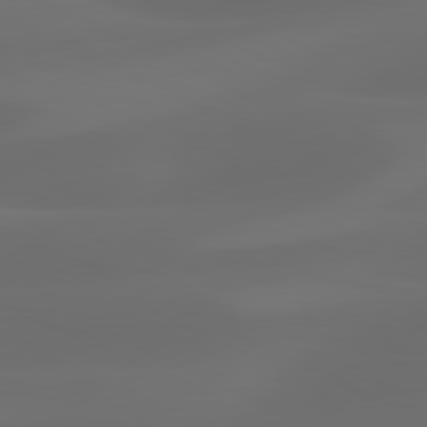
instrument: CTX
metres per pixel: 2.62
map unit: lApd
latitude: 81.0458
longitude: 123.7100
